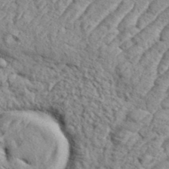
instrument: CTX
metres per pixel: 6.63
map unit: eHh
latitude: 37.6694
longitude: -137.1026
